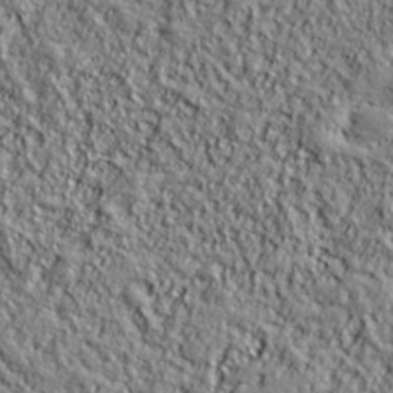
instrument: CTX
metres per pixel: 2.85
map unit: lHvf
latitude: 38.5168
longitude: -91.7072
